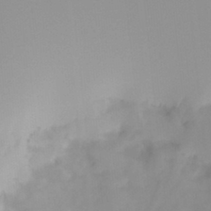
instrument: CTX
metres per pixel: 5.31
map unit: Ht
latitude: -13.4832
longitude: -51.1214
